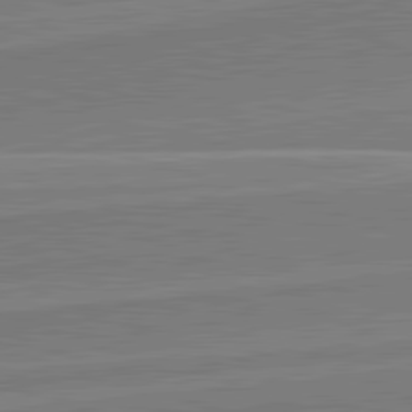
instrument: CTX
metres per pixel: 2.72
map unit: lApd
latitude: 82.0255
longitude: 140.4629
